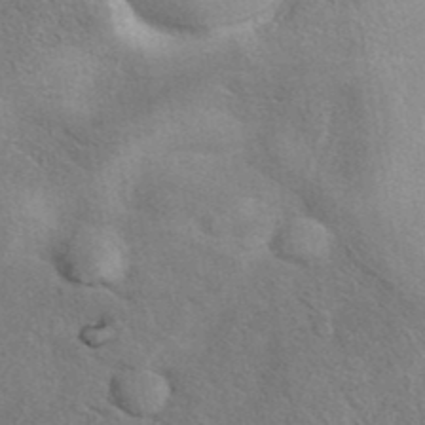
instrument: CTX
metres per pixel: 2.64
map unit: eAb
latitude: 40.6112
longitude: 106.2173
